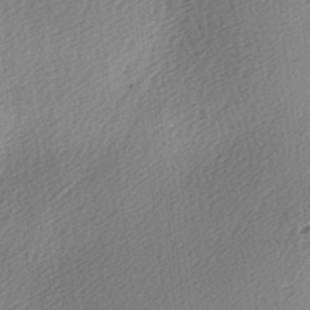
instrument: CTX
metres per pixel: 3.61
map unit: lAa
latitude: -3.1242
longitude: -126.5924
